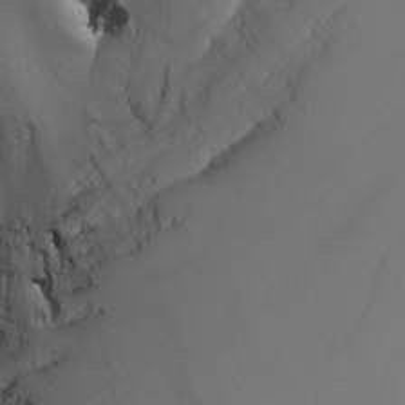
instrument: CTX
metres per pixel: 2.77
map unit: Nhu
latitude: -5.1053
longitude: -95.0837
